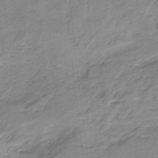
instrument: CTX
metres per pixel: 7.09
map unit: HNb
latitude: -36.0850
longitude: 55.6722
